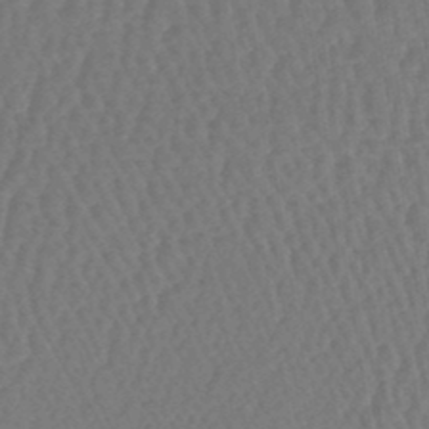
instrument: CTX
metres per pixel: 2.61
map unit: lHb
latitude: -43.8233
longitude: 79.2187
